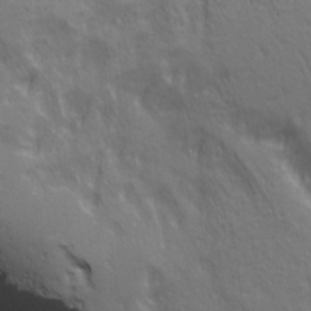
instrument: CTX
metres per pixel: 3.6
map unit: Ave
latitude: 20.8002
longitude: -134.6112
